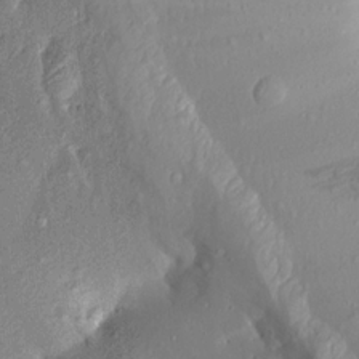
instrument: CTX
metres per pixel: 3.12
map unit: Aa
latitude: 16.1011
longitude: -146.1389
